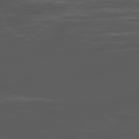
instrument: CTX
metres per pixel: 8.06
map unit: Ap
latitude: -80.6330
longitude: -63.1403
